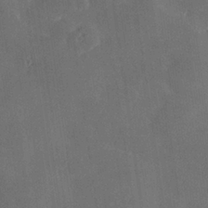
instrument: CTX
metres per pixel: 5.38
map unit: Hve
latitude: 28.4034
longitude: 144.8786
